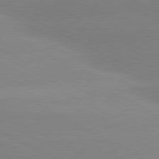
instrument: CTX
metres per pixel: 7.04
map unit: lApd
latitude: 80.8191
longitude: -154.4223
